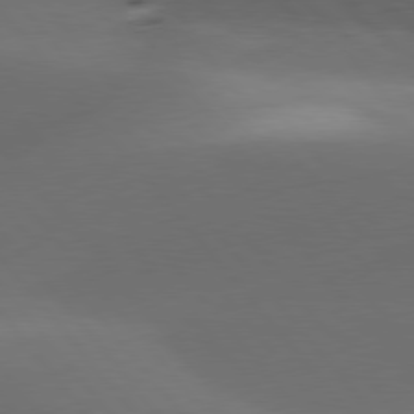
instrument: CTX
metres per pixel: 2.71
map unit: lApd
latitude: 78.1767
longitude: -52.7624
